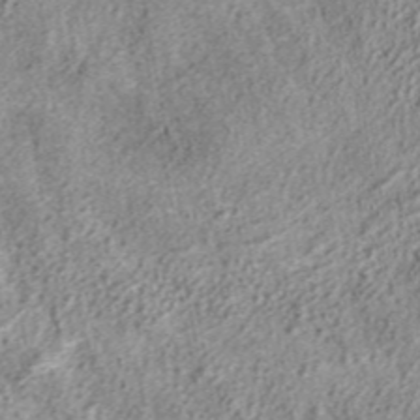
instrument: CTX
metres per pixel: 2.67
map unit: ANa
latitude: 37.4805
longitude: 15.8045
